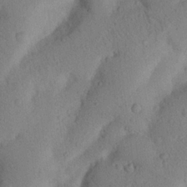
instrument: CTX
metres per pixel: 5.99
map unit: Nhu
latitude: 20.9514
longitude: -74.4790
